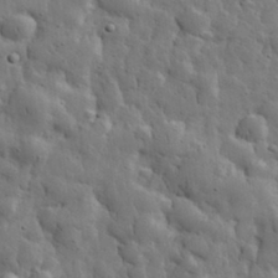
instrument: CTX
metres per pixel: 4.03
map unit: eHh
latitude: 31.9151
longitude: -73.4049
